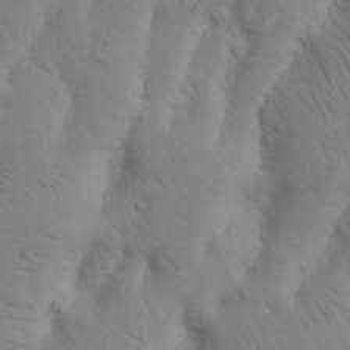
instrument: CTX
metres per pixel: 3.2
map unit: Nhu
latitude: 16.5924
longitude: -75.8205
